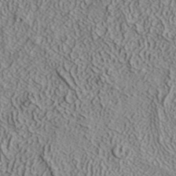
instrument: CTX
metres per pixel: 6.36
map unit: ANa
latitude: 38.7813
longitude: 22.5952
